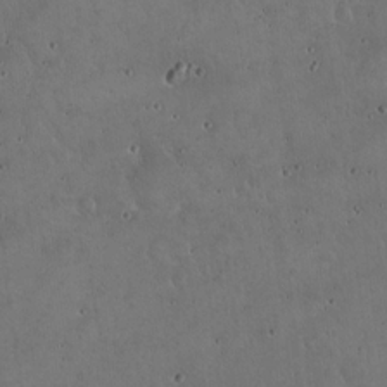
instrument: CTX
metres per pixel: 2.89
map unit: Hto
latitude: 16.6113
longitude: -59.3482
